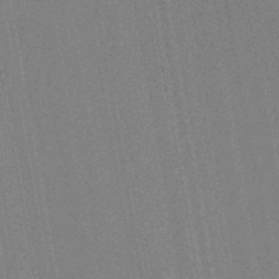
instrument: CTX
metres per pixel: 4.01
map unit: lHb
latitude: -44.8597
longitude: 74.4062
